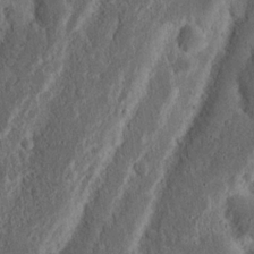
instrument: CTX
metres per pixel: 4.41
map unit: Nhu
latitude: 15.3860
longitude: -74.3467
